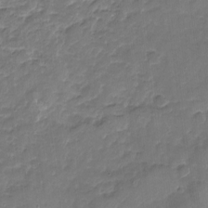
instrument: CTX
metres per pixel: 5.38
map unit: Nhu
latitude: -17.6911
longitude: -57.4426
